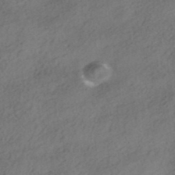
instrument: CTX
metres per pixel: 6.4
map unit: HNhu
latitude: -41.8044
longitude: 102.8786
